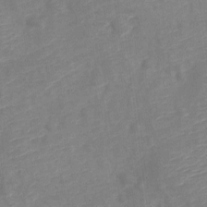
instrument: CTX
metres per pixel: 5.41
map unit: Nve
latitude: -19.9556
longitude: 107.6533
